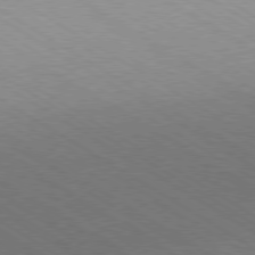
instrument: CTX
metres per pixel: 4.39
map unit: Hpe
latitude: -80.3118
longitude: 19.4265
